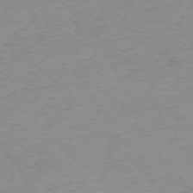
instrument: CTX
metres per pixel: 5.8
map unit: Ap
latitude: -74.7841
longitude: -84.7435
